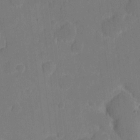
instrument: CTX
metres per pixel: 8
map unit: eHh
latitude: 5.2915
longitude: -66.4601
